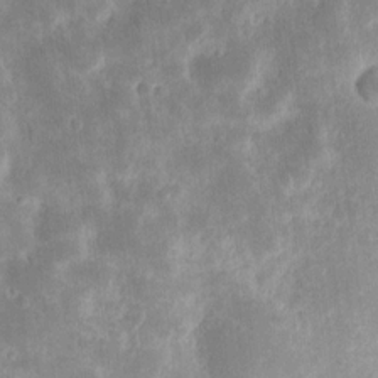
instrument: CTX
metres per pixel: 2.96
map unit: eHh
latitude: 13.8961
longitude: -71.8961
